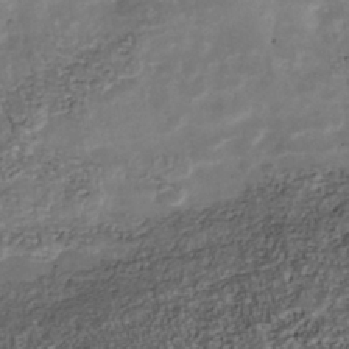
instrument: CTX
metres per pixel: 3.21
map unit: Nhu
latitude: -39.6344
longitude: -81.0458
